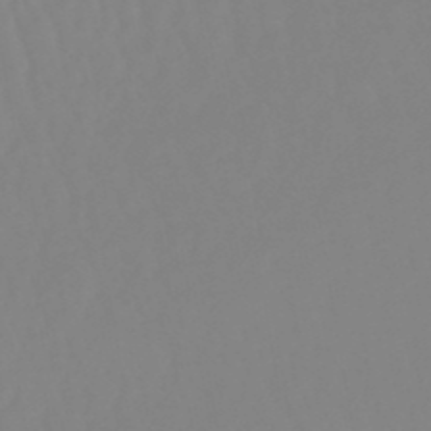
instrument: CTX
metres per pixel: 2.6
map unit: lHb
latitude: -48.9731
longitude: 74.3873
